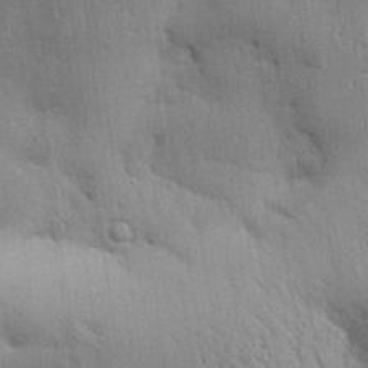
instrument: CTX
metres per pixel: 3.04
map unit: Aa
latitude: 32.8191
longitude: -140.7813
